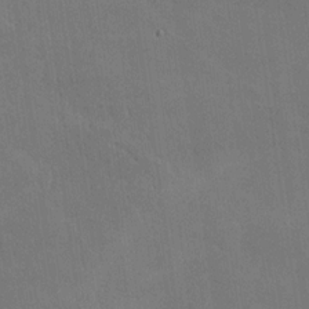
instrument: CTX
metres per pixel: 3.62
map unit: lHvf
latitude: -9.6722
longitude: -102.5923
